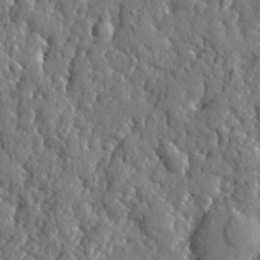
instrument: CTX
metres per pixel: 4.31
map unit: eHh
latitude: 27.7828
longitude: -76.3089
